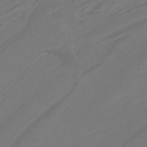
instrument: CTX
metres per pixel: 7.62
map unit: lHb
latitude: -42.7652
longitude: 52.7463
